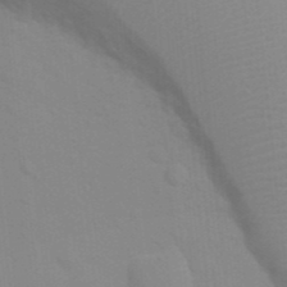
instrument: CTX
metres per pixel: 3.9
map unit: eHh
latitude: 21.4994
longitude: -64.2145
